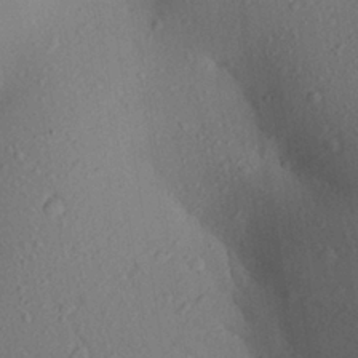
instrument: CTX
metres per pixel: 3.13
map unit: Aa
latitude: 25.8394
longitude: -147.9151
